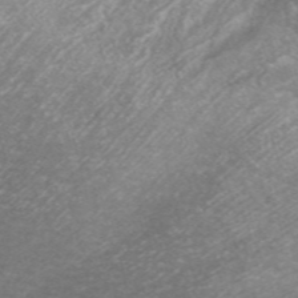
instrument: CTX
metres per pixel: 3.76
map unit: ANa
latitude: 44.6679
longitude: 25.8611
